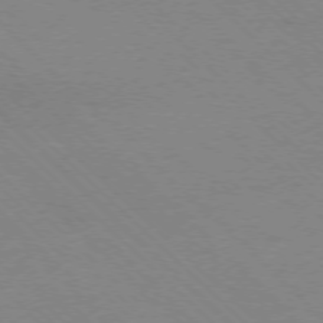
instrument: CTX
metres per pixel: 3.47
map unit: Ap
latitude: -76.9920
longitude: -84.9136
